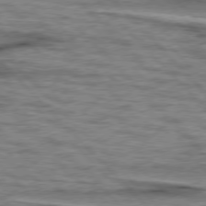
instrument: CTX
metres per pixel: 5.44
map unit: lApd
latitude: 76.7435
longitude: -77.6127
